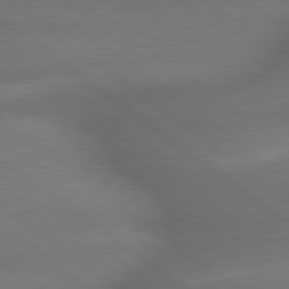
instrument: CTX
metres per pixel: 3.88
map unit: lApd
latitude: 79.5560
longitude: -167.5560
